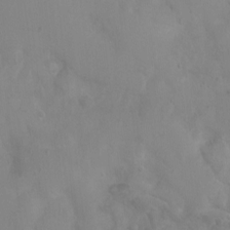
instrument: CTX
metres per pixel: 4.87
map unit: Nhu
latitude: -0.0283
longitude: -16.4601
